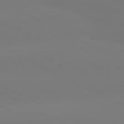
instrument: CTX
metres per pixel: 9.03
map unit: lApd
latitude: 81.0647
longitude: -157.0647
